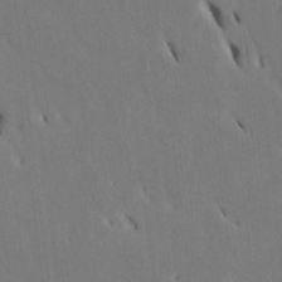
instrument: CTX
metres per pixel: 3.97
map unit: Htu
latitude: 2.4979
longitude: 147.8611
